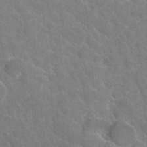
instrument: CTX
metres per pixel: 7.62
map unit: Hto
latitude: 35.9906
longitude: -47.0081
